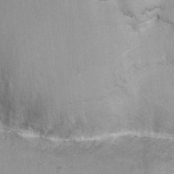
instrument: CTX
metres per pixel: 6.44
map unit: Nhu
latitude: -10.8786
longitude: -36.1200
